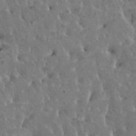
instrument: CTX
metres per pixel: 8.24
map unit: HNhu
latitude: 6.2711
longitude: -0.8758
